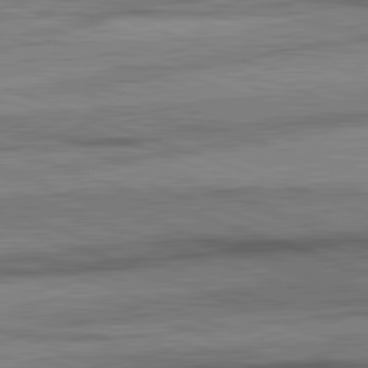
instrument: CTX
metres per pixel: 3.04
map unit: lApd
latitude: 82.3278
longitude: -162.5924
